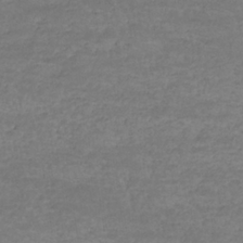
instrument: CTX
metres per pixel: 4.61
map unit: lHb
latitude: -34.2362
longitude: 71.3321
